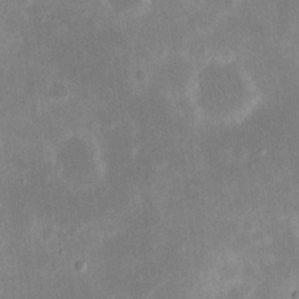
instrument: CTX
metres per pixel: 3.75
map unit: eHh
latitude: 19.6316
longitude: -70.4223
